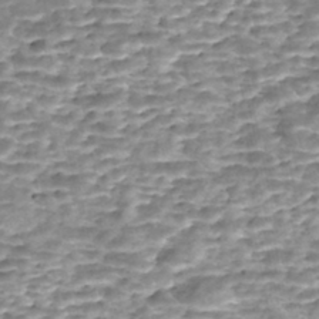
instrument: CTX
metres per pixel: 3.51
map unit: Nhe
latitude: -47.5966
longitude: -171.9150
